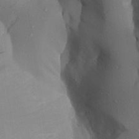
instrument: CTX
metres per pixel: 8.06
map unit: Aa
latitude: 25.9717
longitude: -128.1578
